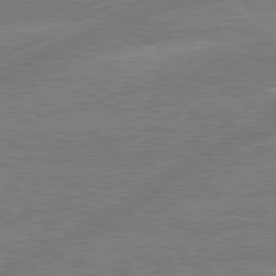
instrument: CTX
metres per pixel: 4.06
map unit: lApd
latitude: 79.4805
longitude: -144.9891
